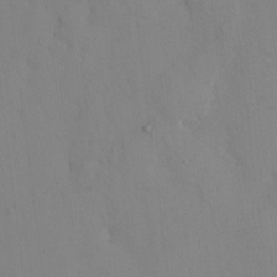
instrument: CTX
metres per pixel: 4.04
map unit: eHh
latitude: 12.3090
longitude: -61.3859
